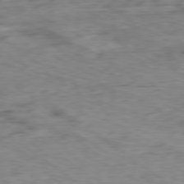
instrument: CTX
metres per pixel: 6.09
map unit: Ap
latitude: -79.1431
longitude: -77.1403
